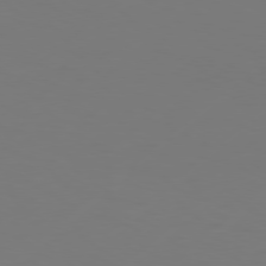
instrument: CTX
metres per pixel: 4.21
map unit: Hpe
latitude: 76.2333
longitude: -130.8758
